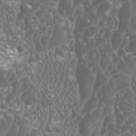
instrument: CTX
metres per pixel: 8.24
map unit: HNhu
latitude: 1.1781
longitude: 0.6141
